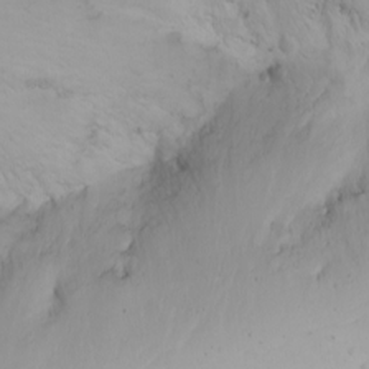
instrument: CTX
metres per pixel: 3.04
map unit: Nhu
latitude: -6.8030
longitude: -65.9150
